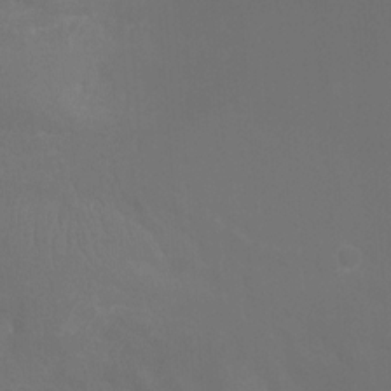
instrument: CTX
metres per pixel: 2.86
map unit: Htu
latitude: -13.1242
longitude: -48.0822
